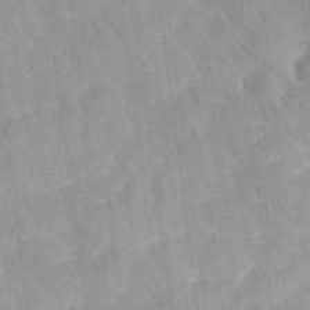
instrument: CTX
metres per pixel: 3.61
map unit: Ave
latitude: 11.8961
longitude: -106.5168
